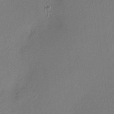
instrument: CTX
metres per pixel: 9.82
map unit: HNhu
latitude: 7.8016
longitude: 8.2361
